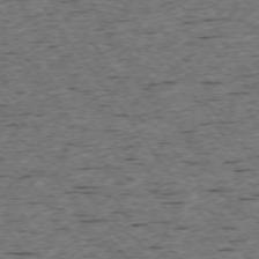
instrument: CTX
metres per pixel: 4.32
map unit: Ap
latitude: -74.5196
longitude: -87.6883
